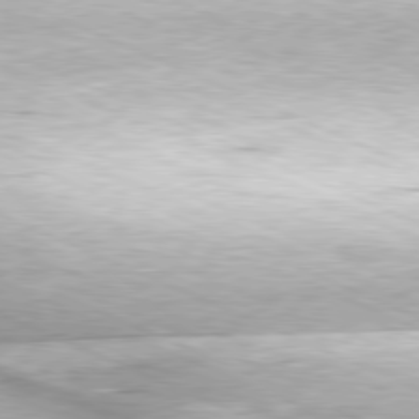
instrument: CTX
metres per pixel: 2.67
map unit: Hpe
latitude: -81.5210
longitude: 12.1417
